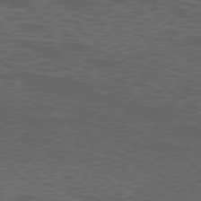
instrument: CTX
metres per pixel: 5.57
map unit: Ap
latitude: -77.2187
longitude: -75.9906
